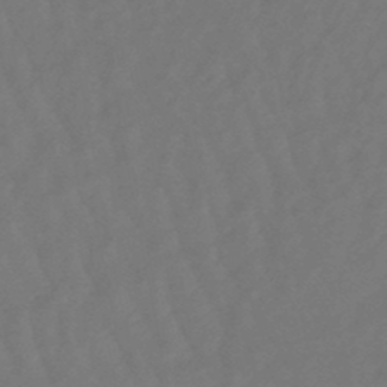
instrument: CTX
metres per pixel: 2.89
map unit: eHb
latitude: -47.1620
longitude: 81.6344
